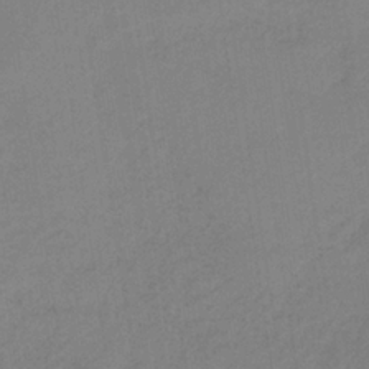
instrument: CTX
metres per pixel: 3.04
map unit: HNb
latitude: -35.7855
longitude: 56.8408
